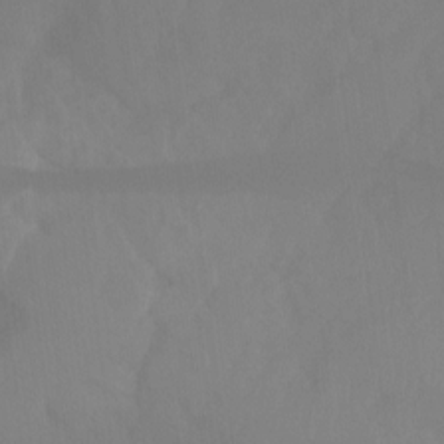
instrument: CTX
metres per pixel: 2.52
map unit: Ht
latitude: -15.1998
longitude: -55.1781
